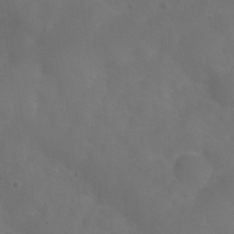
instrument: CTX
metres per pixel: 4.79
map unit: Nhu
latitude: 27.7639
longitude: -55.4048
